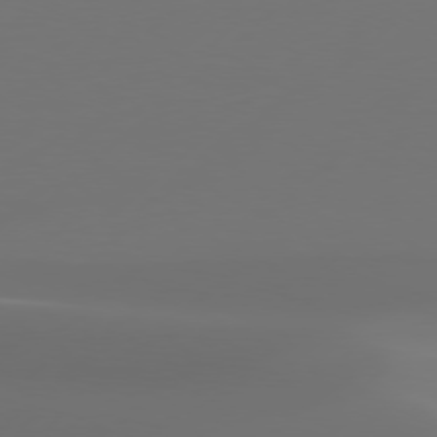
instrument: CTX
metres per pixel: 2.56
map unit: Hpe
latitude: 76.4601
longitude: -131.2537
